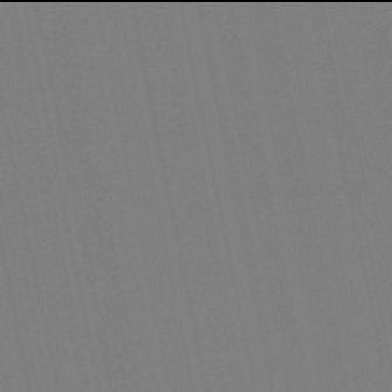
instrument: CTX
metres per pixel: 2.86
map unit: lHb
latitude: -50.0094
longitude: 80.5763
